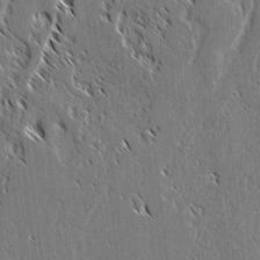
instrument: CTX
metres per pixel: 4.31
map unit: lAvf
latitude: 2.3089
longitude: -106.6302
